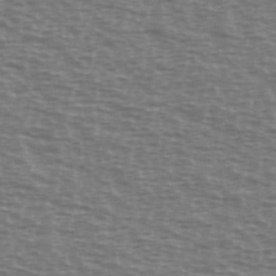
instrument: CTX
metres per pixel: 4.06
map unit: Ave
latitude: 38.3656
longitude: -113.0647
